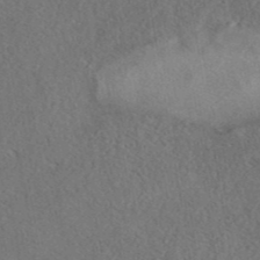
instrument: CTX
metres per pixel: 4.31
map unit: eAb
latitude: 41.8772
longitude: 103.3321
